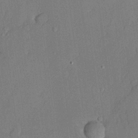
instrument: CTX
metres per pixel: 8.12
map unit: lHvf
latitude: 21.2348
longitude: 144.4251
